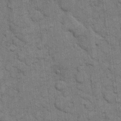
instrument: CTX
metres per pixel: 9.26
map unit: eHh
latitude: 11.4427
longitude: -65.3671
